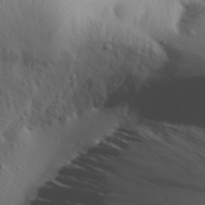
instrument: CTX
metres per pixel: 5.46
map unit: Aa
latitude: 30.9325
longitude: -135.8394
